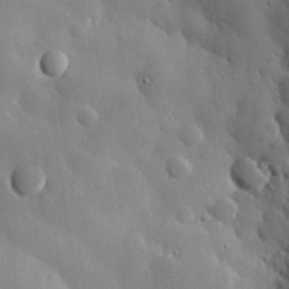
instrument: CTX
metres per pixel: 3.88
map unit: eHh
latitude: 30.4790
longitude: -81.0269
